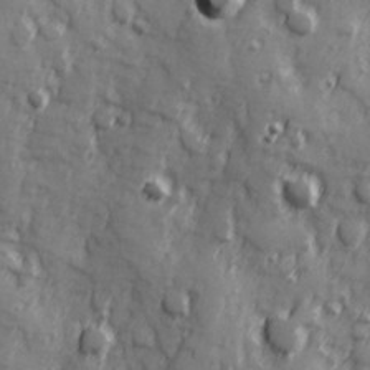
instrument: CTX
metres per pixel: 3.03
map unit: Hve
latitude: 25.5182
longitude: 146.8408
